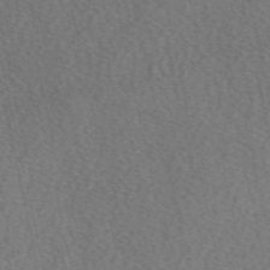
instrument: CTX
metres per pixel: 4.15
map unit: eAb
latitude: 48.3467
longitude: 105.2943
